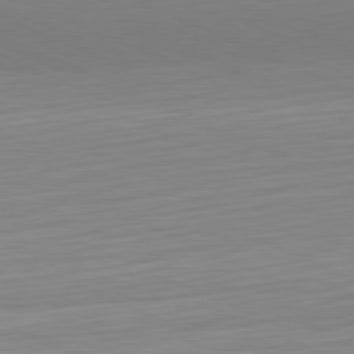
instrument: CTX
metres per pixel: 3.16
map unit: Hpe
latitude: -81.6722
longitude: 20.3117
